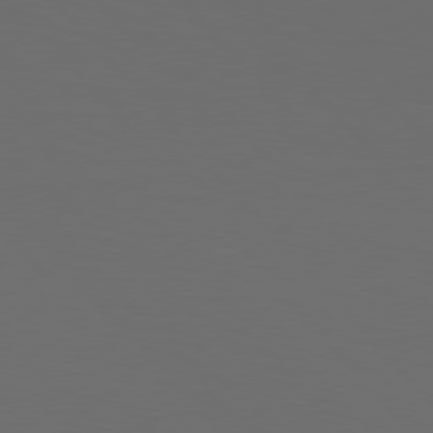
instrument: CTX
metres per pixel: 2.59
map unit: Hpe
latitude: 76.8947
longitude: -166.6679
